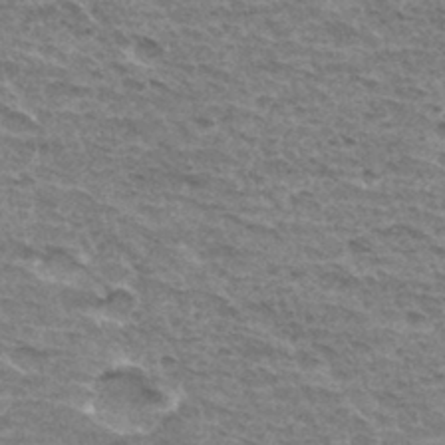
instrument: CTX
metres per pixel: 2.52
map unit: Hto
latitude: 33.5371
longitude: -45.0269
